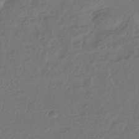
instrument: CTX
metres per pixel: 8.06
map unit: HNhu
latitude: -43.9178
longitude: 96.7463
